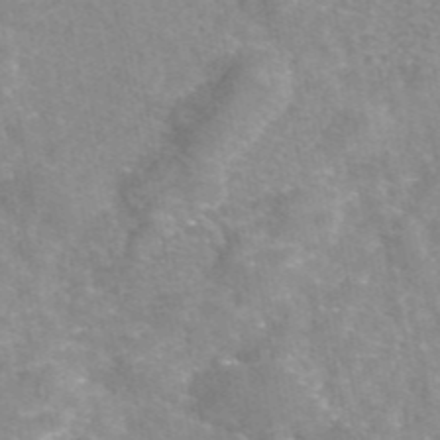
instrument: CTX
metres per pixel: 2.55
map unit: eAb
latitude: 45.5371
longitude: 105.6344
